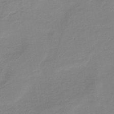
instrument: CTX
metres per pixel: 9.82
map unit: HNb
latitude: -41.3887
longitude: 51.0864
